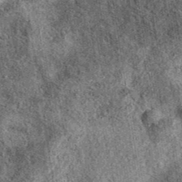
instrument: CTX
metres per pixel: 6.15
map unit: eAb
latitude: 39.8961
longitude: 109.0108
